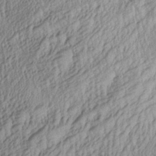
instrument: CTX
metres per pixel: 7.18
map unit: Aa
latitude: 29.6316
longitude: -137.8395
